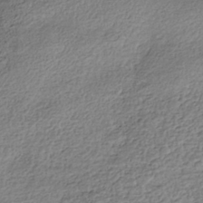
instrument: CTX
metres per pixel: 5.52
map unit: Nhe
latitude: -42.1605
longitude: -111.1403
